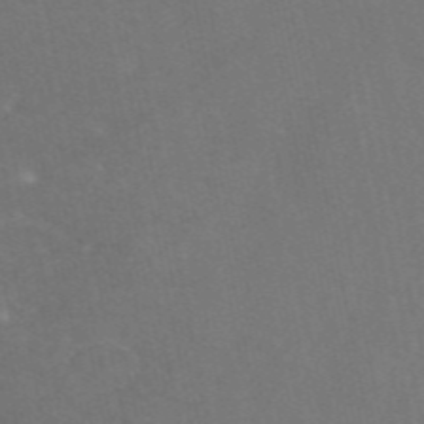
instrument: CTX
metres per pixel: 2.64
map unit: eAb
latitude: 46.5546
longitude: 116.0849
